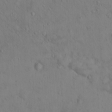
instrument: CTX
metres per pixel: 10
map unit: Hto
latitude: 13.8395
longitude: -59.3860
